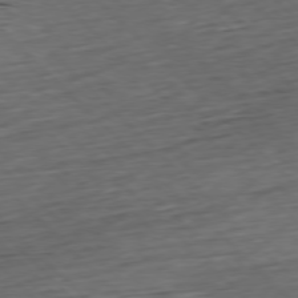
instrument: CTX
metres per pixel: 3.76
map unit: Hpe
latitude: -77.6533
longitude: 12.9731
